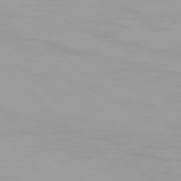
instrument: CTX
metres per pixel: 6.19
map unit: Hpe
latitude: 77.7827
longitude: -140.2522
